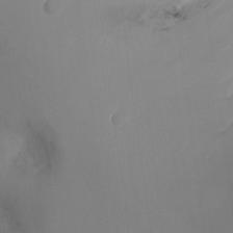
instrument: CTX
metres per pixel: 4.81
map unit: Ht
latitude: -15.8801
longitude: -41.0269
